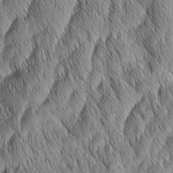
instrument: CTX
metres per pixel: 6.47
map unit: Aa
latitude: 6.3845
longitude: -130.2523
